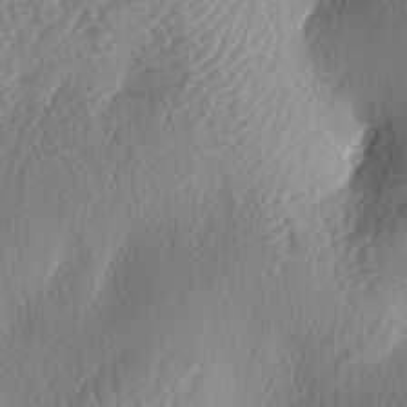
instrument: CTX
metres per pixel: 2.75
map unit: lAa
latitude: -3.0675
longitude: -128.1578
